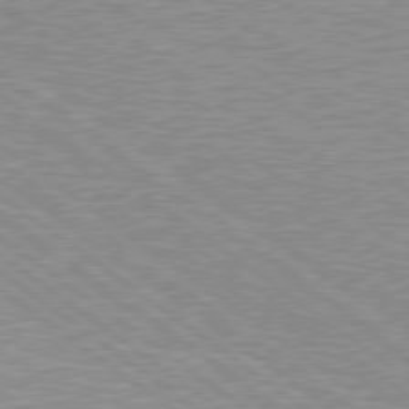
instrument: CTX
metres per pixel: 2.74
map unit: Hpe
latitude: 78.7624
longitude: -171.5938
